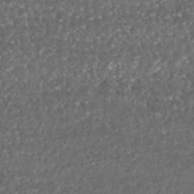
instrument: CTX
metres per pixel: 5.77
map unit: HNhu
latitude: -46.1983
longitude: 104.8408
